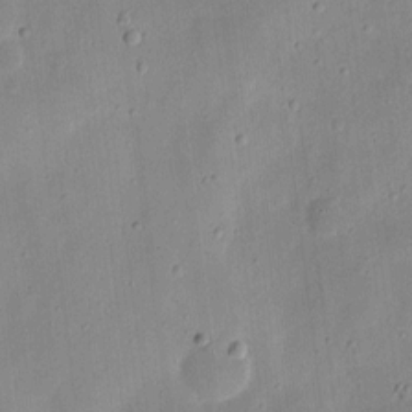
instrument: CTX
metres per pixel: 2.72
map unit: eHh
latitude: 8.9892
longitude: -72.1200
